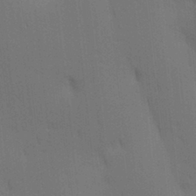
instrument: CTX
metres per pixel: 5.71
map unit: lAa
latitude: 11.3482
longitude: -108.5734
